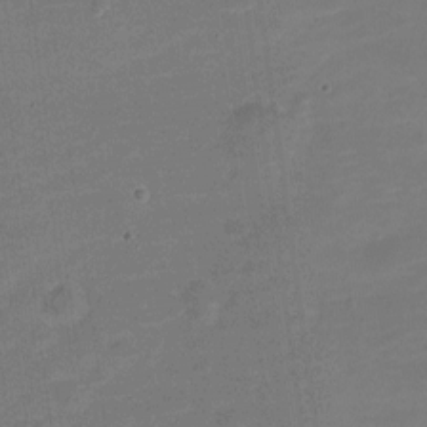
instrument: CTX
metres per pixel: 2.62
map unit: Nve
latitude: -21.2187
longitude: 103.9745
